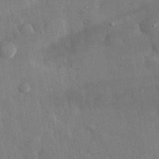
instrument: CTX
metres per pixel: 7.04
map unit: eHh
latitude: 28.9136
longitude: -79.2348
